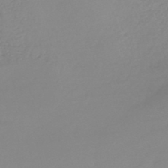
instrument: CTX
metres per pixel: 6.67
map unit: lHb
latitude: -45.8989
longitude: 64.3118
